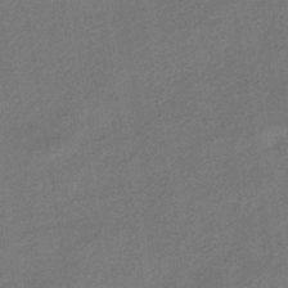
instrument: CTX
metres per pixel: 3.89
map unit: HNhu
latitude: -43.4643
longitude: 90.6519
